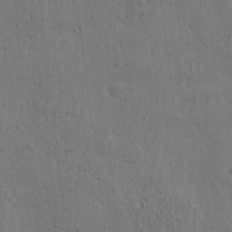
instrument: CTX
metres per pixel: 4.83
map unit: eHh
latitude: 3.7260
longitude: -78.2145
